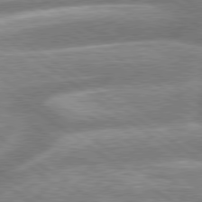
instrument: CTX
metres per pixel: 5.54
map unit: lApd
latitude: 79.3104
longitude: -159.4615
